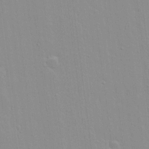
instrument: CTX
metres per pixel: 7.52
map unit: lAvf
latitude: 16.0255
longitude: -128.2144
